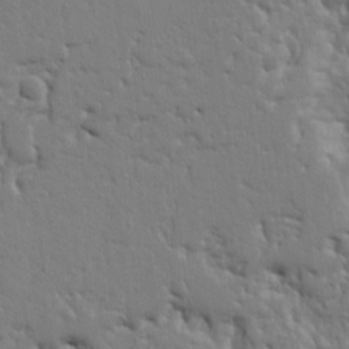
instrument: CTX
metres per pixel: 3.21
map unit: Ht
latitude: 9.1025
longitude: -77.4048
